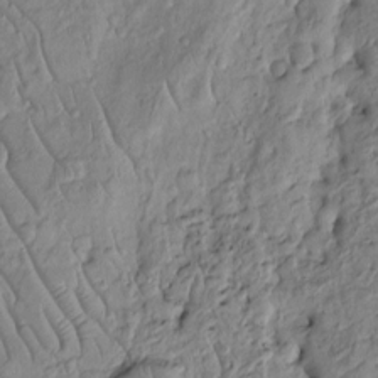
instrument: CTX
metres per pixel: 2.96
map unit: Htu
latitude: -4.7841
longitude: 156.5196
